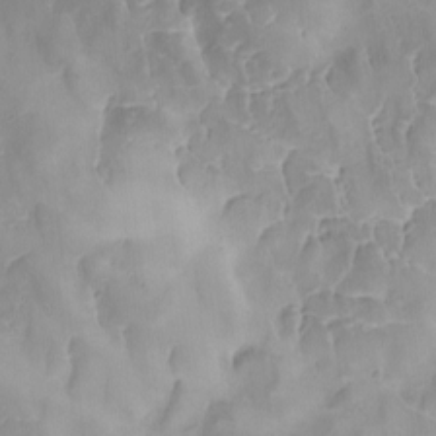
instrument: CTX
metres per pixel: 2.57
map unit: Ave
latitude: -8.6518
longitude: -122.4223
